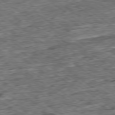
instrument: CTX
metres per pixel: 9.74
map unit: Ap
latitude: -79.4832
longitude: -85.8395
